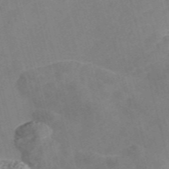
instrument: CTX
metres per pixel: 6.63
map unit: Nve
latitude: -57.4076
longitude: 54.7463
